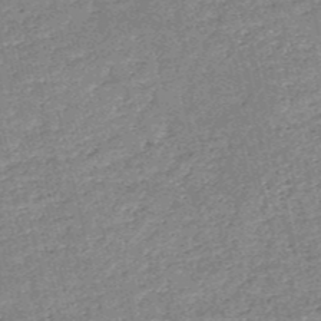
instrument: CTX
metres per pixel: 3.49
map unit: HNb
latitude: -53.0108
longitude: -40.2900
